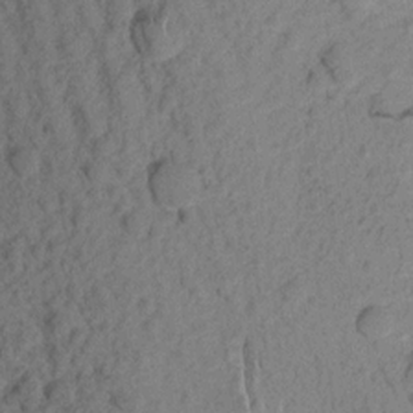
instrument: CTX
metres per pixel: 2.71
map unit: Aa
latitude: 16.1956
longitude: -146.8002
